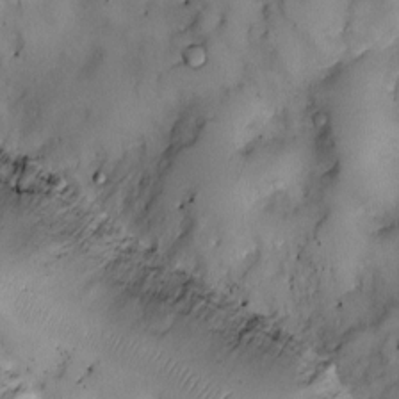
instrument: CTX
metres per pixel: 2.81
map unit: Ht
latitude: -4.6518
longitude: -14.2712
